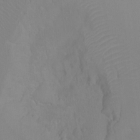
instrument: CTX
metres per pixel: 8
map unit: Ht
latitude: -3.1809
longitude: -25.1781
